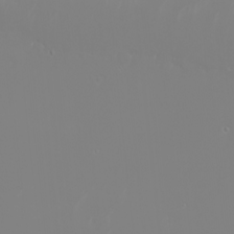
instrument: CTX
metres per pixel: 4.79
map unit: Nhu
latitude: -6.0661
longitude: -88.8758
